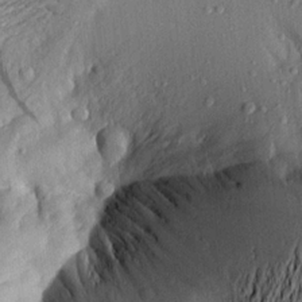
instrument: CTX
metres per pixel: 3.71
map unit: Aa
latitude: 20.1578
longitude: -148.7624
